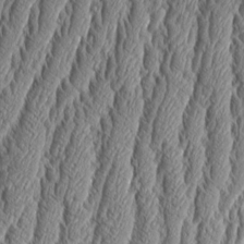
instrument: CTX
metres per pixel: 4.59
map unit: Aa
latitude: 9.3482
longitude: -129.7449
